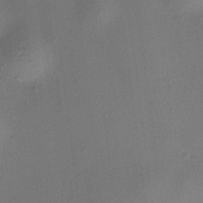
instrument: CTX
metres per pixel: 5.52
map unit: HNhu
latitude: 8.8191
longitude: 14.2740
